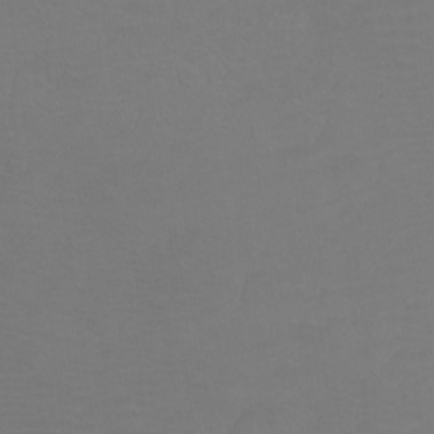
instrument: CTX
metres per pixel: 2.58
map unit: Htu
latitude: -12.7085
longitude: -70.9136
